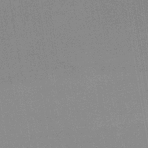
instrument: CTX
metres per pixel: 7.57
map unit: HNb
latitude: -32.6519
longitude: 56.9541
